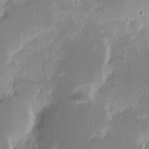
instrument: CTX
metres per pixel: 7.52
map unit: eHh
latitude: -1.6344
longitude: -84.6302
